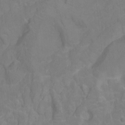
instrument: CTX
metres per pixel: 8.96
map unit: Ht
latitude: -0.1417
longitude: -38.2900
